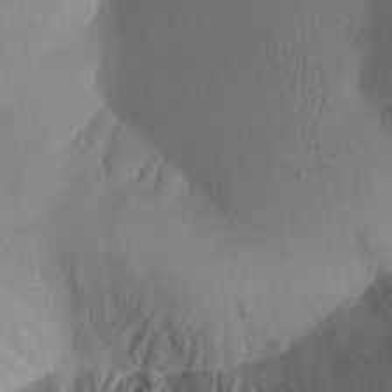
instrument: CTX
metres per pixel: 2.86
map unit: Aa
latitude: 26.1200
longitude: -143.6694
